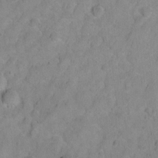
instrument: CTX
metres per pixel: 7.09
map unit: Hto
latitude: 3.1214
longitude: -35.6316
